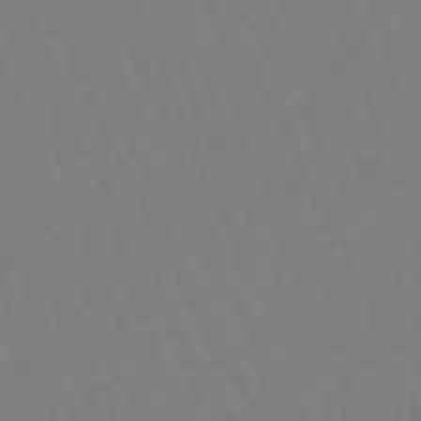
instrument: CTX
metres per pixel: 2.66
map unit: eHb
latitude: -45.8233
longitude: 81.2565
